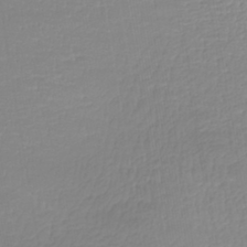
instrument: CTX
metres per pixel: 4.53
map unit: lHb
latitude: -41.0486
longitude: 65.9556
